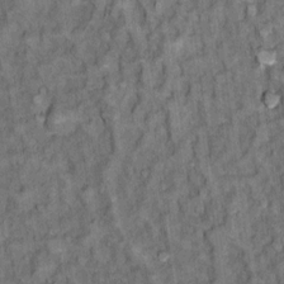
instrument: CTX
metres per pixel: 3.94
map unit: Ht
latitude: 12.0822
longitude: -32.9891
